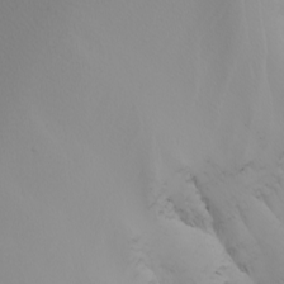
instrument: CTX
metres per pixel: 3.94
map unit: Nhu
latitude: -4.5007
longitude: -90.8758
